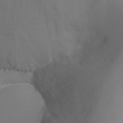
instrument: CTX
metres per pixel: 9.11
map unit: Ht
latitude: -17.0487
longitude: -41.6127
